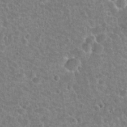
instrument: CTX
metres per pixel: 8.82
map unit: Hto
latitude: 21.8395
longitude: -47.7639
